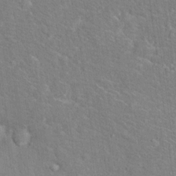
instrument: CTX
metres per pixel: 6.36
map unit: Hto
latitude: 17.2537
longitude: -43.2348
